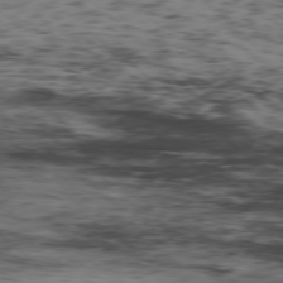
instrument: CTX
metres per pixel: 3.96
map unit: Hpe
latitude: -78.2739
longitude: 12.8408
